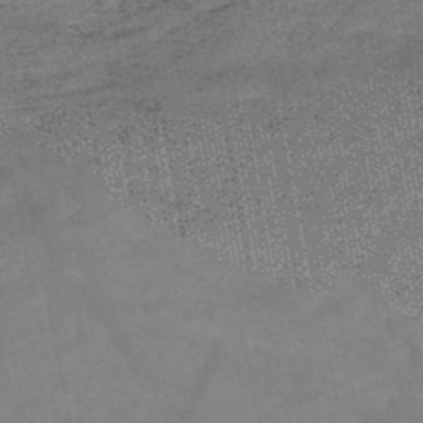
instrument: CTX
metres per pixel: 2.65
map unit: HNb
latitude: -48.4062
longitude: -38.8569
